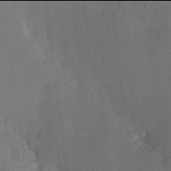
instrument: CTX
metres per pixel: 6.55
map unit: Hve
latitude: 17.9906
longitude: 150.8030
